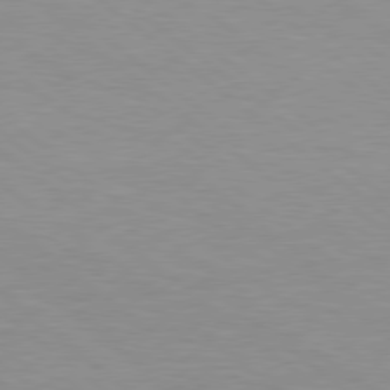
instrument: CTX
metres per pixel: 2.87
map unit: Hpe
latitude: 78.5168
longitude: -151.4426
